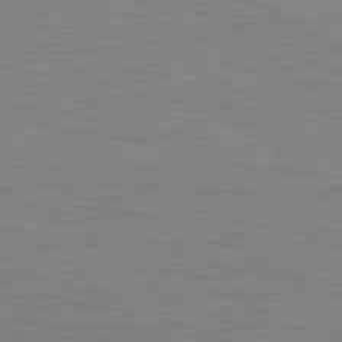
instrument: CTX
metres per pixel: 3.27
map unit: lApd
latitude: 81.1214
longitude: -170.4412
